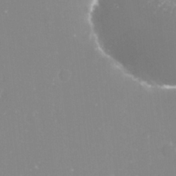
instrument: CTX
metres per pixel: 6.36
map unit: Nve
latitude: -17.4455
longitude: -59.5371
